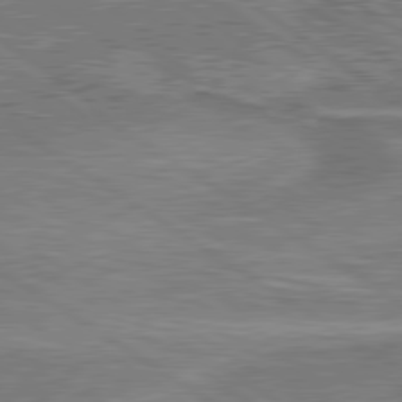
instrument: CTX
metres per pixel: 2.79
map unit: lApd
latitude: 79.7450
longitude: 170.8408
